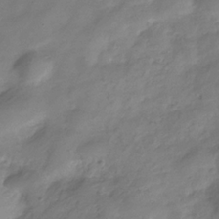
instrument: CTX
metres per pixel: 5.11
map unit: Hve
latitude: -32.9731
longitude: 91.6533
